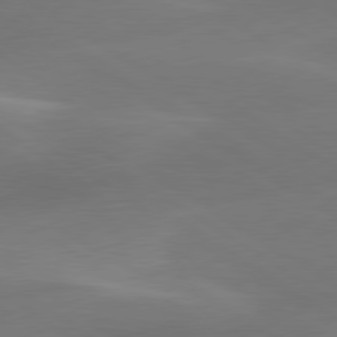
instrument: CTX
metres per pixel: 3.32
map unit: lApd
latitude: 79.8584
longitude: -91.2159
